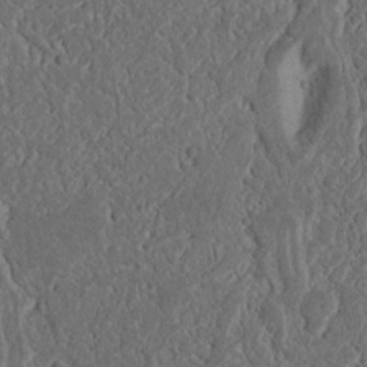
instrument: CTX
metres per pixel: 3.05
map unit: Nhu
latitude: 16.5168
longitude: -74.4601
